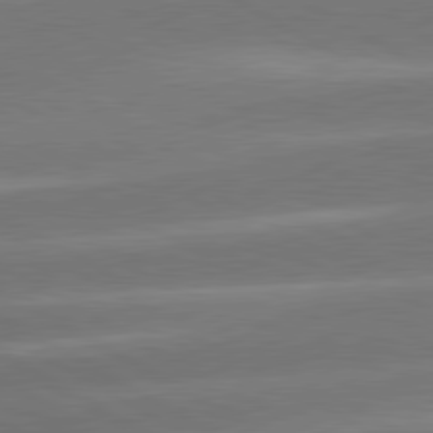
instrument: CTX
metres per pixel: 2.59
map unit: lApd
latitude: 80.7435
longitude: -146.4223
